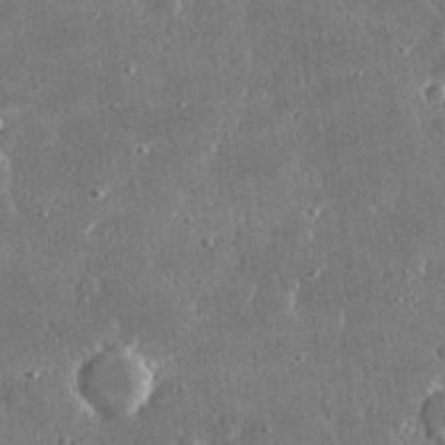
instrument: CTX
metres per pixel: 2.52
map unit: lHvf
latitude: 30.4034
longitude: -92.9702
